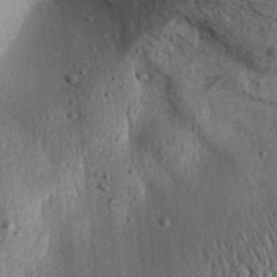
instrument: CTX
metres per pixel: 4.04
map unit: Aa
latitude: 30.6869
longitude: -137.1403
